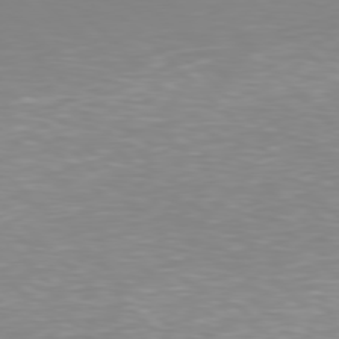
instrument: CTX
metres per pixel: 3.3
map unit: Hpe
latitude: 77.4237
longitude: -175.2348
